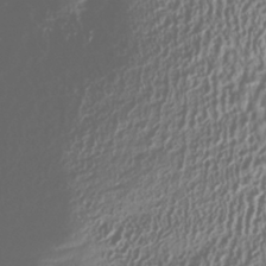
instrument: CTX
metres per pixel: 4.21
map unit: HNhu
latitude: -40.8219
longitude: 101.8989
